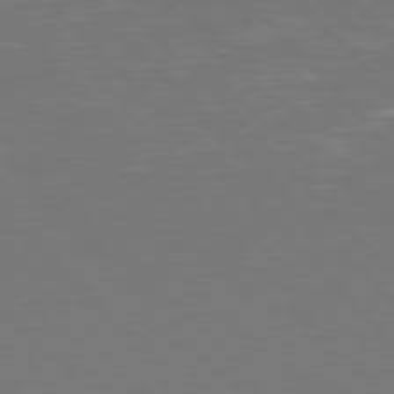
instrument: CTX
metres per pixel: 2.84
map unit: Hpe
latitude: 77.3103
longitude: -169.1592
